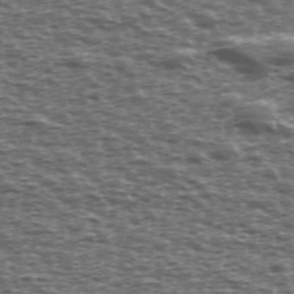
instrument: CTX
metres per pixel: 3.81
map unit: Ave
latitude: 39.5182
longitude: -112.5168
